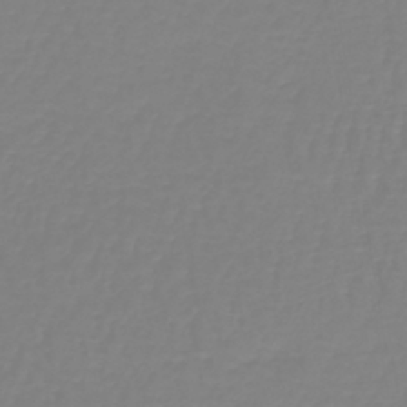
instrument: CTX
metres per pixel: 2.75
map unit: lHb
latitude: -41.5777
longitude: 60.2739
